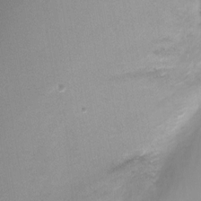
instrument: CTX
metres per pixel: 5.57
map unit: Ht
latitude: -4.6896
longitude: -29.1025
